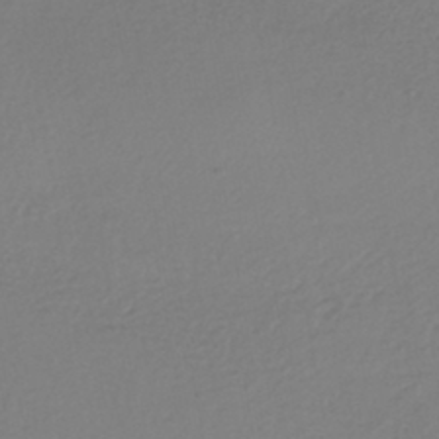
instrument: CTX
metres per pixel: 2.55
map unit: HNhu
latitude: -44.0850
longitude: 95.5210
